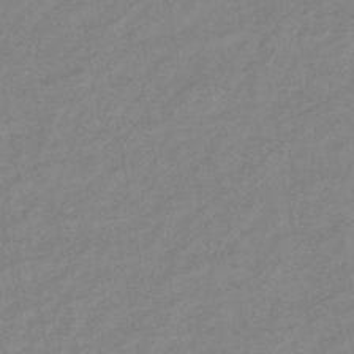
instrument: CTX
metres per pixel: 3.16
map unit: eHb
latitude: -40.8597
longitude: 82.5196
